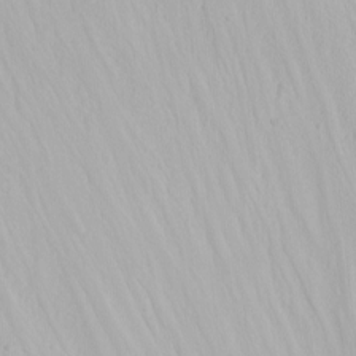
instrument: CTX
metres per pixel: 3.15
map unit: Nhu
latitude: -5.0675
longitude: -81.2348
